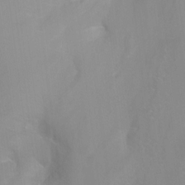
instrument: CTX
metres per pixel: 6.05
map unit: Ht
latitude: -13.4832
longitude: -44.4979
